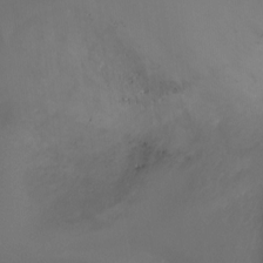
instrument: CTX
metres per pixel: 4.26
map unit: Ht
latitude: 0.6868
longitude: -21.2159
